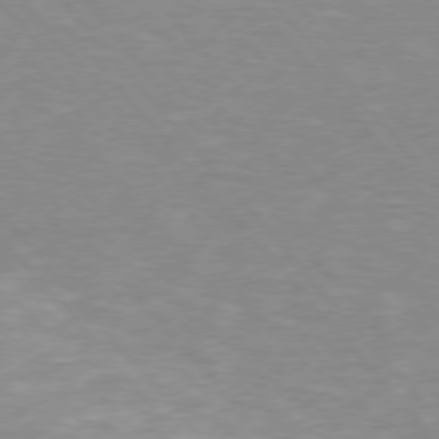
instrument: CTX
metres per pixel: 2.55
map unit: Hpe
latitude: 75.8961
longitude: -155.0836
